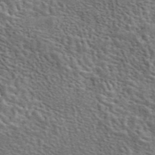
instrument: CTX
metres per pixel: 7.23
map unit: eAb
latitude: 43.9906
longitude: 110.2361
